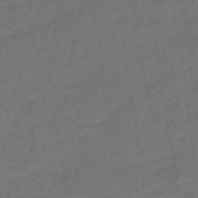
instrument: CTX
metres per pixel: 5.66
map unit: eHb
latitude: -36.5384
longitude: 79.4265
